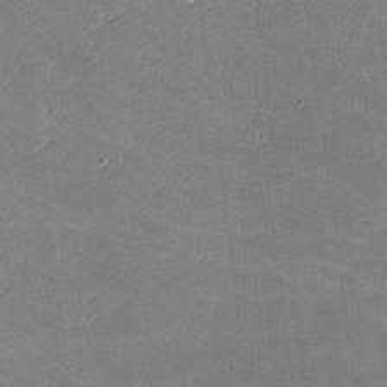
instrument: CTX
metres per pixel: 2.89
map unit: lHvf
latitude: -11.4266
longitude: -104.0633
